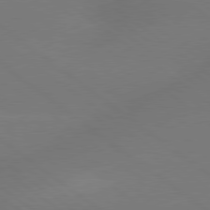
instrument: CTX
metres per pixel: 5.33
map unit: lApd
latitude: 79.3860
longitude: -150.6490
